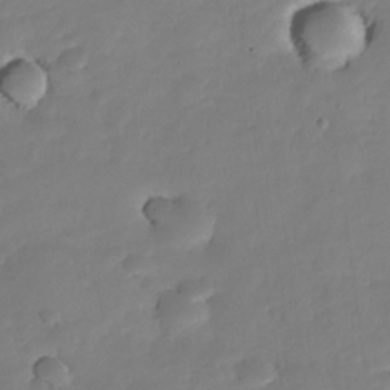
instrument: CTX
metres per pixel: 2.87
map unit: Nhe
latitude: -35.6344
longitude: -145.0458
